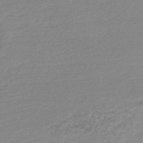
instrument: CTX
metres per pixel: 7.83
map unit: HNb
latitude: -48.2740
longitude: 58.1416
